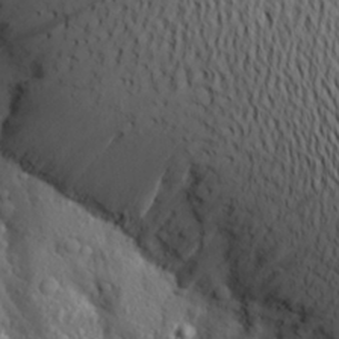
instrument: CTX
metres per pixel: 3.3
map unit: Aa
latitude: 24.1955
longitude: -147.4238
